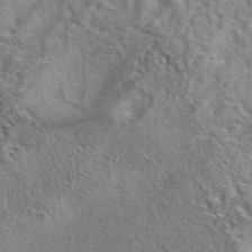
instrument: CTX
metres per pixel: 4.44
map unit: eAb
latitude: 41.5182
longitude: 105.0486
